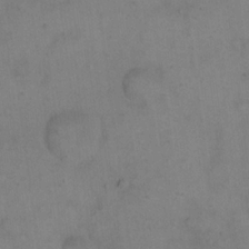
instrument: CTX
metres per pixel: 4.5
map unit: eHh
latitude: 18.4034
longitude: -65.1025
